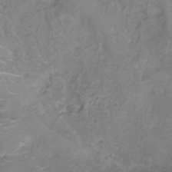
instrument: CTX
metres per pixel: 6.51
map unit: Ht
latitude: -7.3509
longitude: -19.2915
